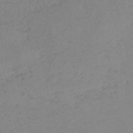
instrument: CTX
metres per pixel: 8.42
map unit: HNb
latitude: -54.3873
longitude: -41.8394
